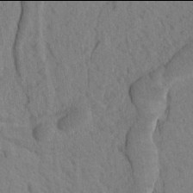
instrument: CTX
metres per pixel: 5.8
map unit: Htu
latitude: -2.0094
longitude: 172.5574
